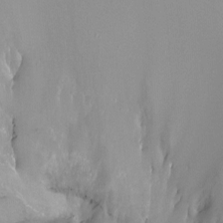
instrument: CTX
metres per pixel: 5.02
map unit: Ht
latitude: -11.9367
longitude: -45.3104
